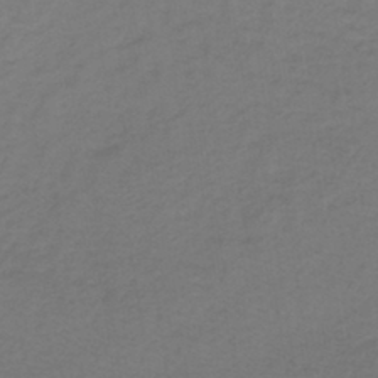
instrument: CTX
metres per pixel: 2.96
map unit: lHb
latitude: -41.5399
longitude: 64.0661
